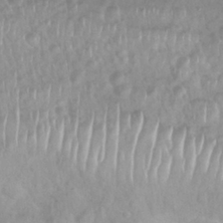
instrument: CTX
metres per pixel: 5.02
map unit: Nhu
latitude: 27.0459
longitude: -62.8380
